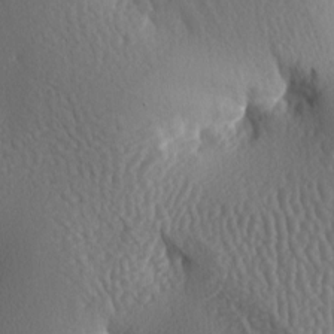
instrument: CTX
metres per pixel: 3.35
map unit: lAa
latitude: -8.2172
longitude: -128.7057
